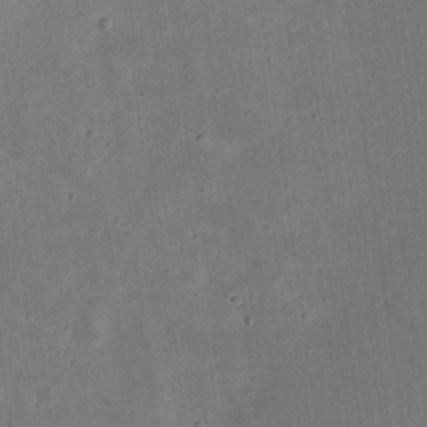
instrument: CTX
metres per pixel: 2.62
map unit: eHh
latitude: 23.8394
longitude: -69.1970
